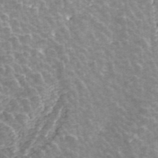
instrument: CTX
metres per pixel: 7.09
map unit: ANa
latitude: 42.9325
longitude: 26.4440
